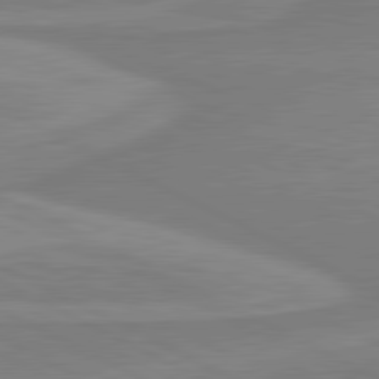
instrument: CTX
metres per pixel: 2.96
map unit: lApd
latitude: 81.2159
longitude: 170.8786
